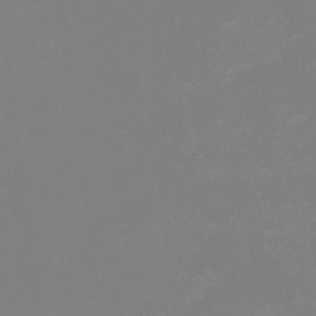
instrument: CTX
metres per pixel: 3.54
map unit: eHh
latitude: -2.3306
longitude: -75.5371
